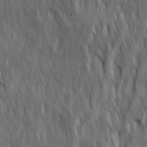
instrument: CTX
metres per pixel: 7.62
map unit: Ave
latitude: 15.6883
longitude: -134.7246
